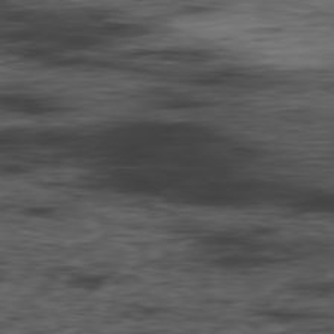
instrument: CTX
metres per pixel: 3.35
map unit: Hpe
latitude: -79.2754
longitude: 13.1431
